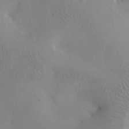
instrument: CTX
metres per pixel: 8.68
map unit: eHh
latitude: 25.3481
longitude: -66.4790
